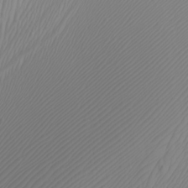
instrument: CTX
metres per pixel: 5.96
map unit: Htu
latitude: -7.4832
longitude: -65.8772
